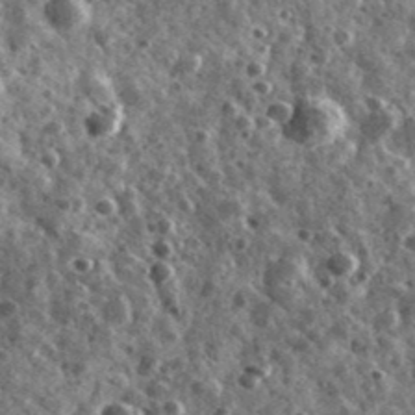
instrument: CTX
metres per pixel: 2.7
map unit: Ave
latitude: 40.4034
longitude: -106.1578
